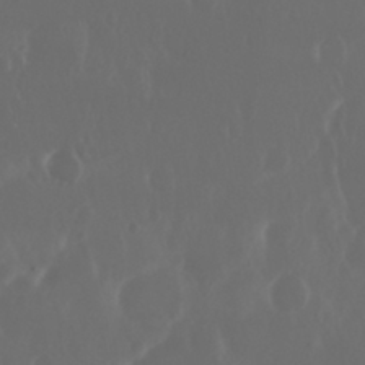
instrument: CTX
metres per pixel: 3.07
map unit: Nhu
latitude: 29.4615
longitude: -57.5749
